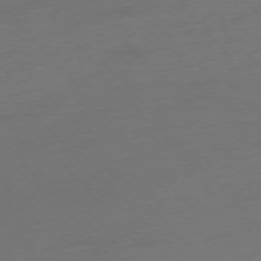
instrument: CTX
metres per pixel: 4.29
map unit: Ap
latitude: -75.9556
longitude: -71.1403
